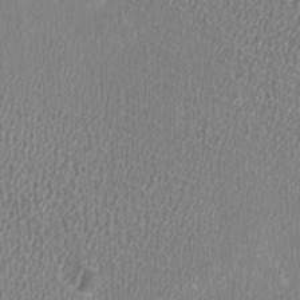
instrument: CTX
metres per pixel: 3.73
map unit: HNhu
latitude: -3.1053
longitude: -1.3103
